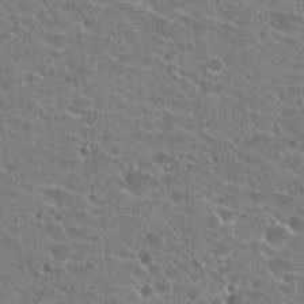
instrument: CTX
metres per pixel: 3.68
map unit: Hto
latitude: 23.2915
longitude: -43.3293
